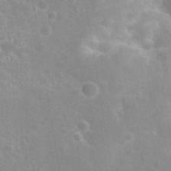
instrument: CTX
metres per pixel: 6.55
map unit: Hto
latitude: 36.0255
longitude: -46.4601
